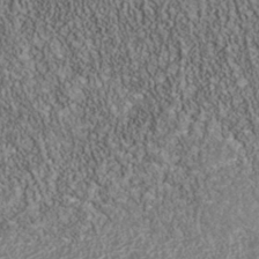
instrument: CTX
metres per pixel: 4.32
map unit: Nhu
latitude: -40.1606
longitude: -84.4223
